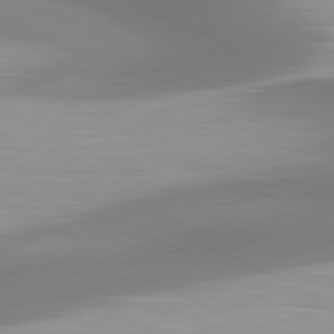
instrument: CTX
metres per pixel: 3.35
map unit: lApd
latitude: 80.8569
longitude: 174.4062
